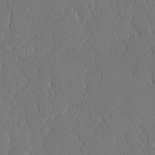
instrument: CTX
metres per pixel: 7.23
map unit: lAvf
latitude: -8.3873
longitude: -112.3089
